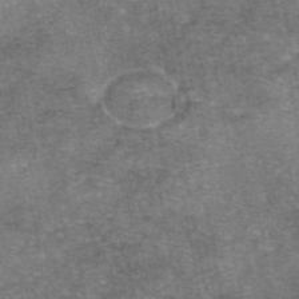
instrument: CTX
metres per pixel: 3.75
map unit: eAb
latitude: 47.2159
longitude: 103.9556
